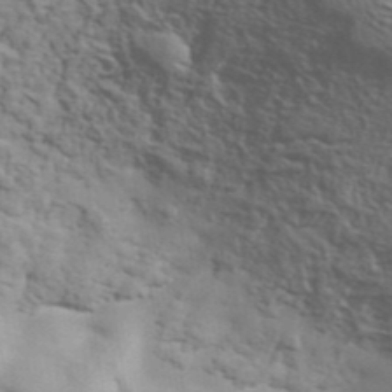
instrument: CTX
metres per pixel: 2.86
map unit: ANa
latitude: 41.6694
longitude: 50.2739
